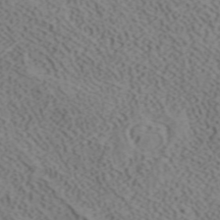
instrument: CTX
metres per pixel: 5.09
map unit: ANa
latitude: 41.4048
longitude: 33.7478
